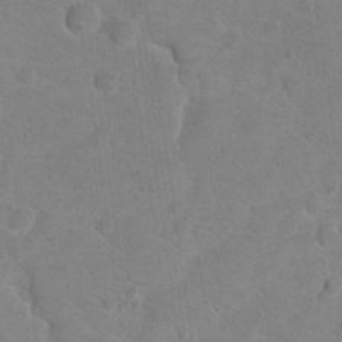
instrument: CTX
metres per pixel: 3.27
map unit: Hto
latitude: 17.8205
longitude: -38.2145
